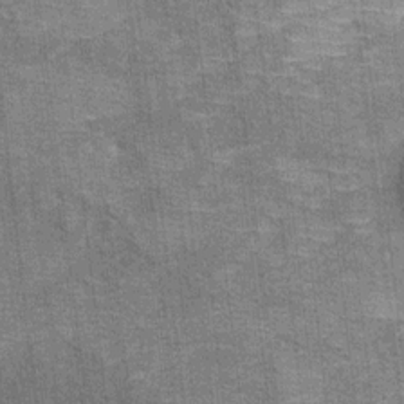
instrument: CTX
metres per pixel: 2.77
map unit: Ht
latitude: 8.4601
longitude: -36.7435
